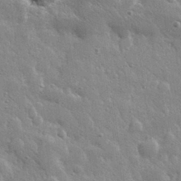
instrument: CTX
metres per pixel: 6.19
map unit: lHvf
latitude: 31.8017
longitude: -89.1781
